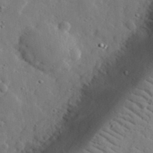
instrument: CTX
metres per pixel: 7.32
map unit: lHvf
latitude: 33.1025
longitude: -82.9513
